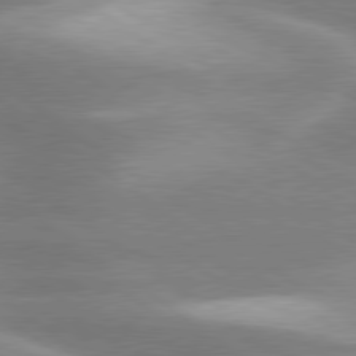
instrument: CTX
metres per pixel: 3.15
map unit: lApd
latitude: 80.0633
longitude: -119.5749
